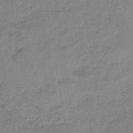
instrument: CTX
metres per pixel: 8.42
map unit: HNb
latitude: -34.3306
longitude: 57.4454
